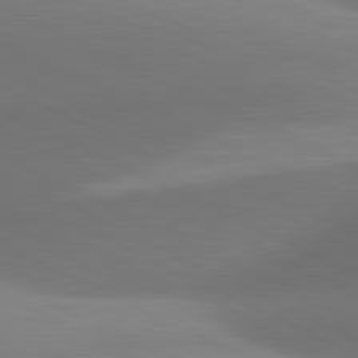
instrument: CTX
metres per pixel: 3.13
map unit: lApd
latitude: 81.2915
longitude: 134.3495
